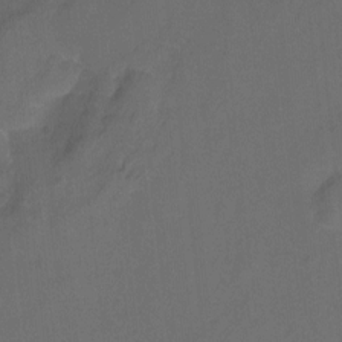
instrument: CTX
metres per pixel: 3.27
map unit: Hto
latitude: -9.9367
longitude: -36.9892
